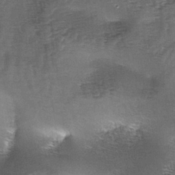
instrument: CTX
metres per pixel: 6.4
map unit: lAa
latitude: -4.9541
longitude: -128.0822
